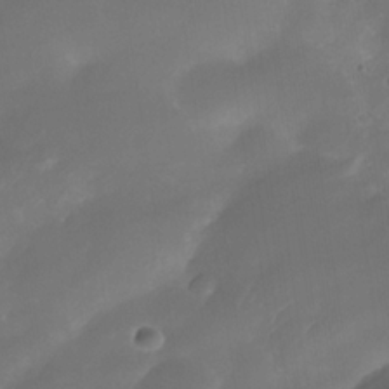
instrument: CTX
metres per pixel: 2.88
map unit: Nhe
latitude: -34.2550
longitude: -145.6316
